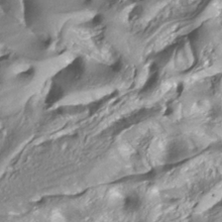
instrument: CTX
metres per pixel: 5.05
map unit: ANa
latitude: -38.0661
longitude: 97.5021
